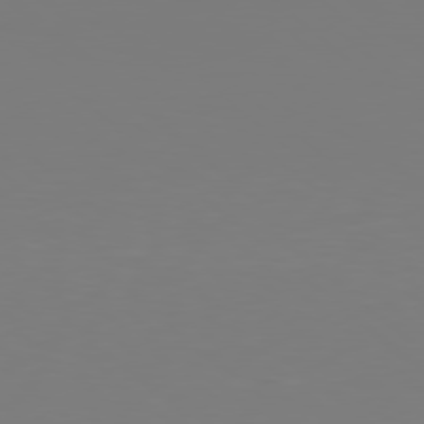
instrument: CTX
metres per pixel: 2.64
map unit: Hpe
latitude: 78.2712
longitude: -135.2915
